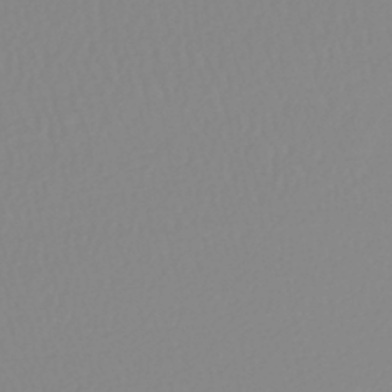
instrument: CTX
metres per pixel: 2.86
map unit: lHb
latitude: -44.6519
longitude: 74.3118
